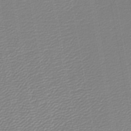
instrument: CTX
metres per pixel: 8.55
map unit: lHb
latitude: -45.0675
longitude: 60.8786
